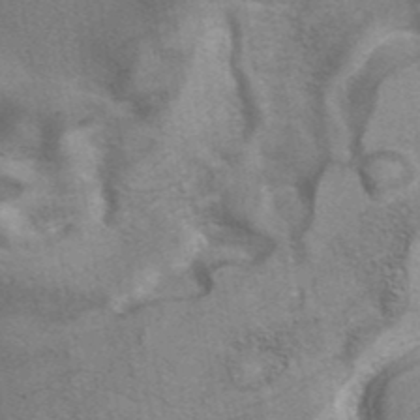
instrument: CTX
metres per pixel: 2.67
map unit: eAb
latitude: 40.5356
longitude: 106.9542
